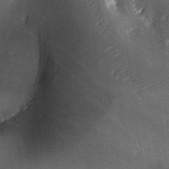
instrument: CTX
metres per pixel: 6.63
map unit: Ave
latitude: -6.4062
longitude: -121.1026
